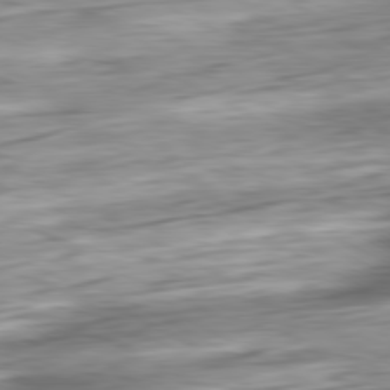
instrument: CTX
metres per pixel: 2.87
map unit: Ap
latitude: -81.1053
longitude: -67.4048
